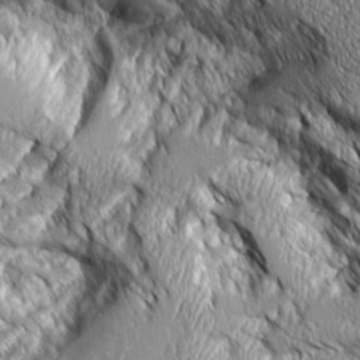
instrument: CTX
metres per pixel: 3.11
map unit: Aa
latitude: 8.7813
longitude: -129.6883
